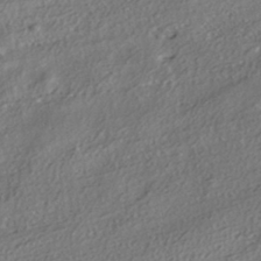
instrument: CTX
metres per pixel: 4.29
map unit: HNhu
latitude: -41.3132
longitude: 107.2754
